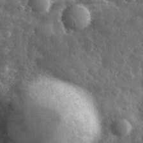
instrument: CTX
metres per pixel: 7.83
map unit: eHh
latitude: 32.0822
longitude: -71.9150
